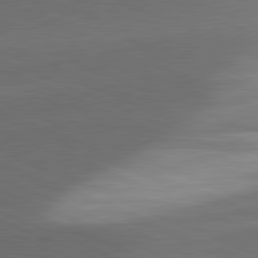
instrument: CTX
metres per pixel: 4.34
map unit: lApd
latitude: 81.5749
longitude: 132.2173
